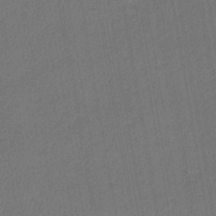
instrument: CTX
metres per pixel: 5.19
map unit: lHb
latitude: -43.1431
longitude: 61.0675
